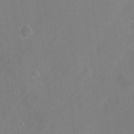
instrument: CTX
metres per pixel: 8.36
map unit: HNhu
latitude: 7.3482
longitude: -5.4426
